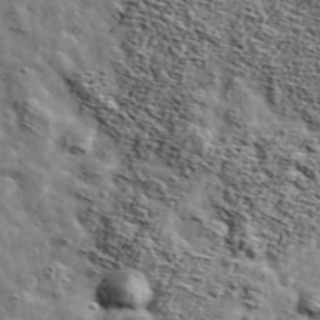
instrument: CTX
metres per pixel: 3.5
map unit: Ave
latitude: 42.8002
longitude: -107.5938
